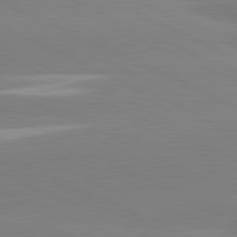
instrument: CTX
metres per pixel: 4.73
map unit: lApd
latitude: 81.1592
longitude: -155.2537
